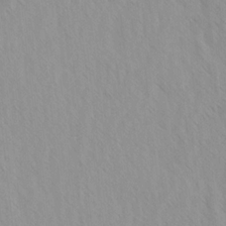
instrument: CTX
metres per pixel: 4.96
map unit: Ave
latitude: -1.5399
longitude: -112.7624
